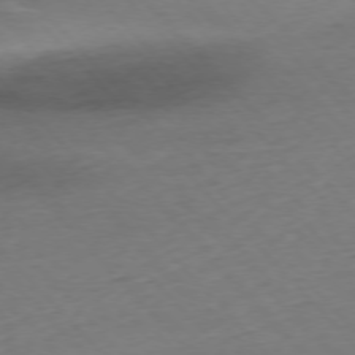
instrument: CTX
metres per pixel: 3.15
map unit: Ap
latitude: -76.5196
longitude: -80.5546
